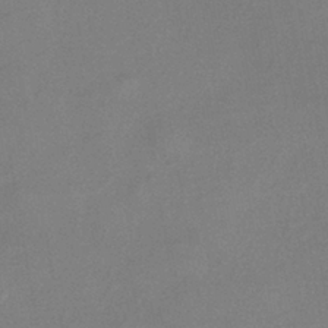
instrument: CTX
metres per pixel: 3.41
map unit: eHh
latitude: -40.6518
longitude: 120.1794
